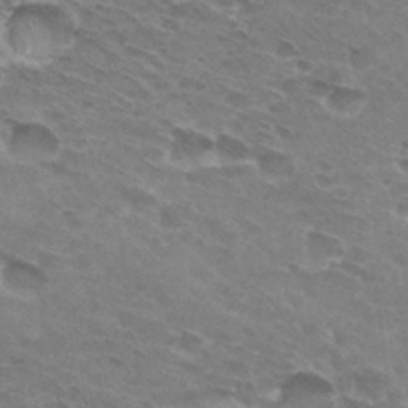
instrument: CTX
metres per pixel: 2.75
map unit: Hto
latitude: 30.9703
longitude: -44.3089
